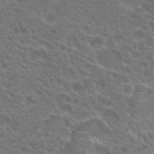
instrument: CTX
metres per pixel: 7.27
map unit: Hto
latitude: 19.5371
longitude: -40.3089
